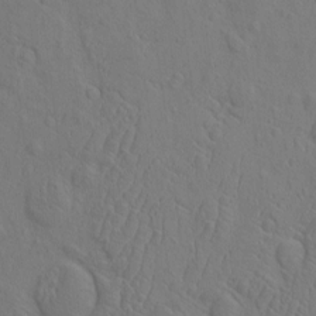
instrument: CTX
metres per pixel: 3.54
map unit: eHh
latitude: -2.5951
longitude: 18.9164
